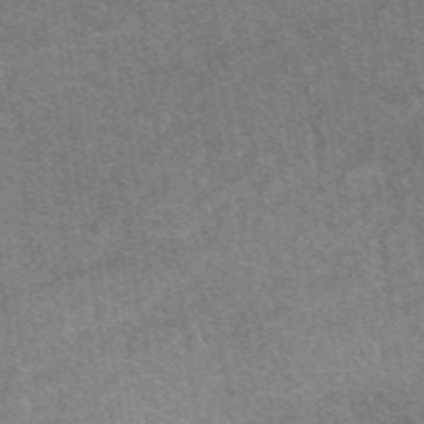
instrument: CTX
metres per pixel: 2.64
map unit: eAb
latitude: 48.0444
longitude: 115.2187
